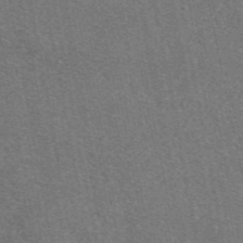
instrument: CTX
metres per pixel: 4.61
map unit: eAb
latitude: 48.0822
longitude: 114.4062
